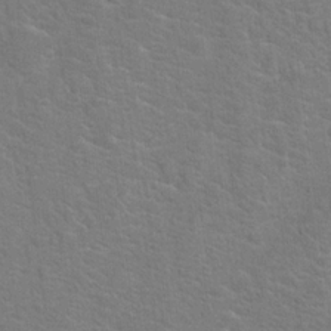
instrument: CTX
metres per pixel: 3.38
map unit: Hto
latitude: 19.2159
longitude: -43.8961
